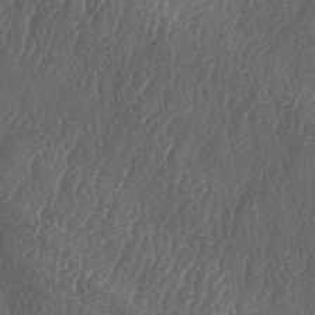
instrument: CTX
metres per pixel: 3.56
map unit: lAa
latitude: -5.8611
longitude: -129.4993
